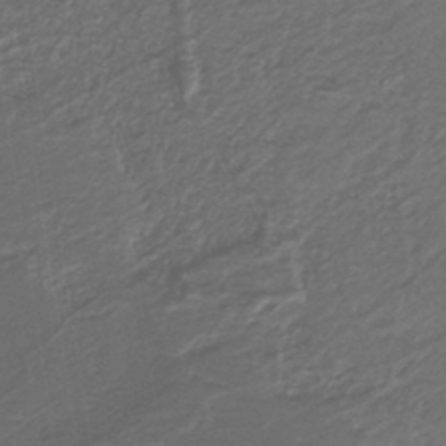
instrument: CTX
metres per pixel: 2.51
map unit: lHb
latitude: -39.8800
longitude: 52.5006
